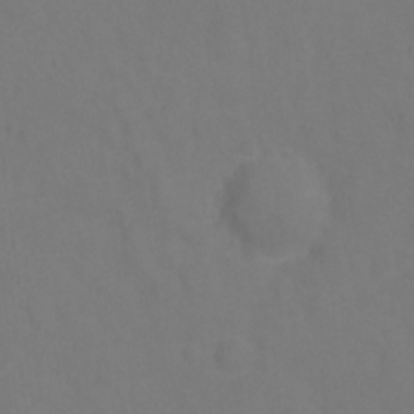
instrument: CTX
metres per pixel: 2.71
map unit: Hto
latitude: 0.1011
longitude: -33.8205
